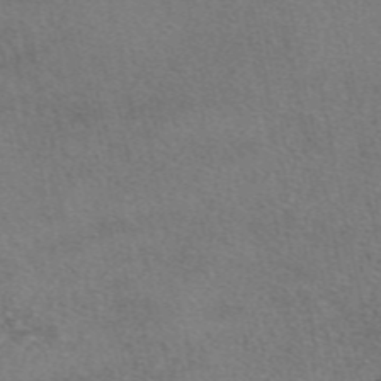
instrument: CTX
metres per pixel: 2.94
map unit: eAb
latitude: 47.8395
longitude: 113.9745
